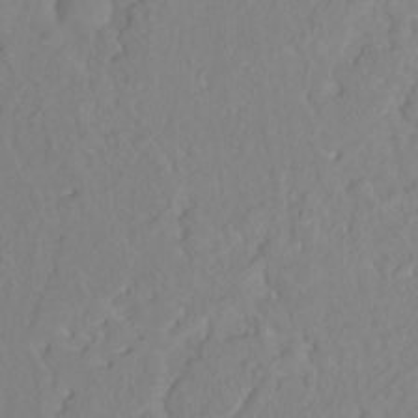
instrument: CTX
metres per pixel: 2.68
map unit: Hto
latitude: -8.0661
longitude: -46.7247
